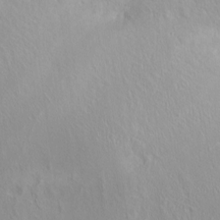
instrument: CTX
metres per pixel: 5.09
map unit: Nve
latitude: -24.6896
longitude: -109.6505
